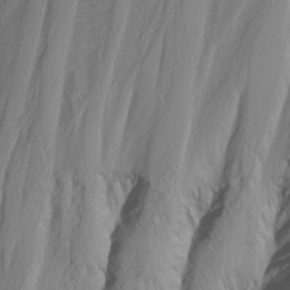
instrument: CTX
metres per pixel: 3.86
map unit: Nhu
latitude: -4.7085
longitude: -87.4804
